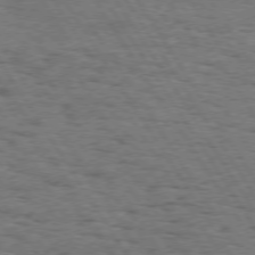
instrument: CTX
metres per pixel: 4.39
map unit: Hpe
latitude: 73.7450
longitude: -143.4427
